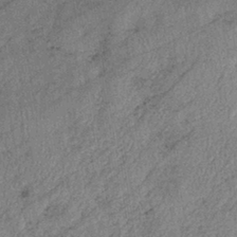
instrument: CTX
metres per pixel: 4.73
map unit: eHb
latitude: -38.9920
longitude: 77.5588
